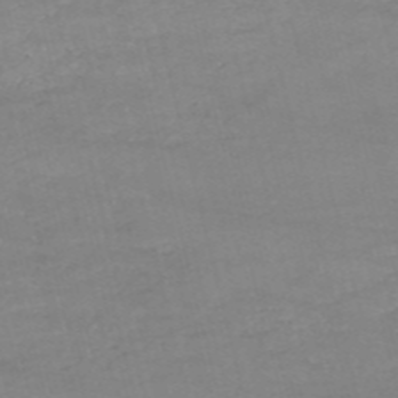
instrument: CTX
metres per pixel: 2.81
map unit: HNb
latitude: -53.9745
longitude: -37.4049
